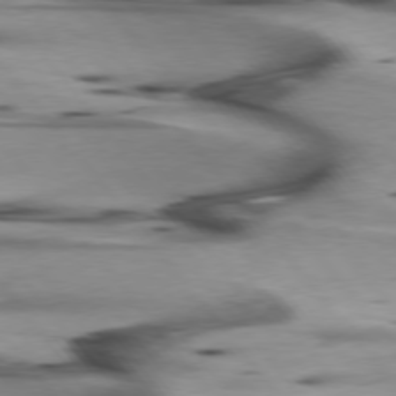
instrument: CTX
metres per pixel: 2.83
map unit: lApd
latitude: 75.8394
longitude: -65.3104
